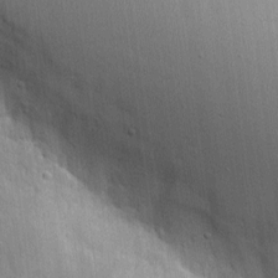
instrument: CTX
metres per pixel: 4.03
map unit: eHh
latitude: 7.0269
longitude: -72.2334
